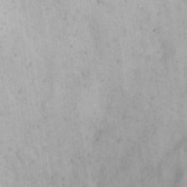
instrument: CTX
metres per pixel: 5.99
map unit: eHh
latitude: 22.3656
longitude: -68.6302
